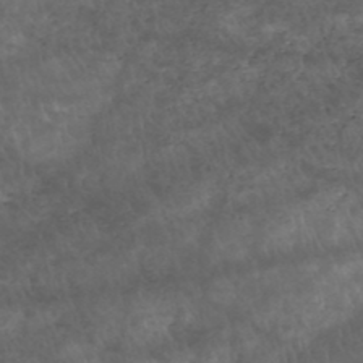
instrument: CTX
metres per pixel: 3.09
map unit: HNhu
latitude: -48.0472
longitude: 28.6896
